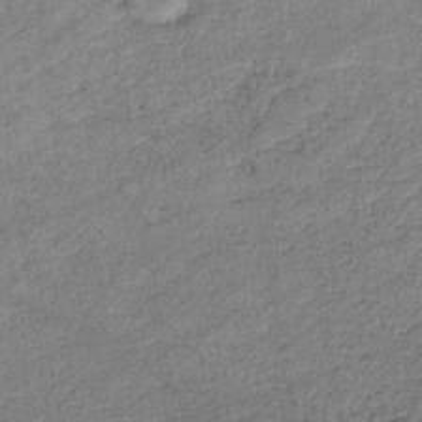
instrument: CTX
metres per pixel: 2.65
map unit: eHb
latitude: -38.7463
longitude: 80.1984
